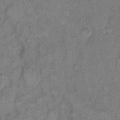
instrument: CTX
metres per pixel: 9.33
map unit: eHh
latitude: 9.7450
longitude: -61.7260
